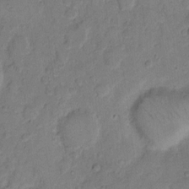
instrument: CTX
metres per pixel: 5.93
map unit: eHh
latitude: 11.6505
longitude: -64.6679
